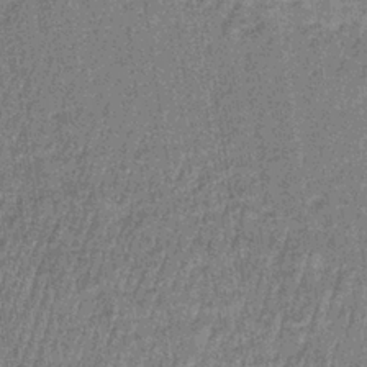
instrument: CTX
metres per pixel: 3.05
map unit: lHb
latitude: -35.6722
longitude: 63.8044
